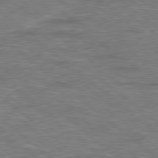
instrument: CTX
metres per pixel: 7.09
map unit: Hpe
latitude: 78.6491
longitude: 179.5021
